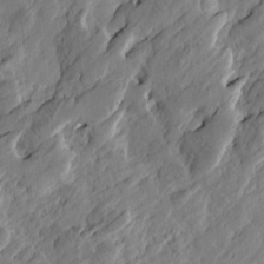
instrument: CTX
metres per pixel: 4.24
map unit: Htu
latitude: -2.9352
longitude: -178.5735
